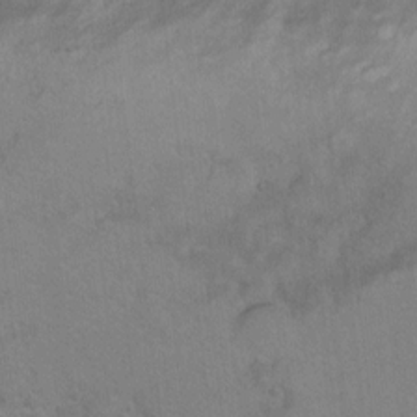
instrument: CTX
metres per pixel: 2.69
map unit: Nhu
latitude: 10.2523
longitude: -24.1011
